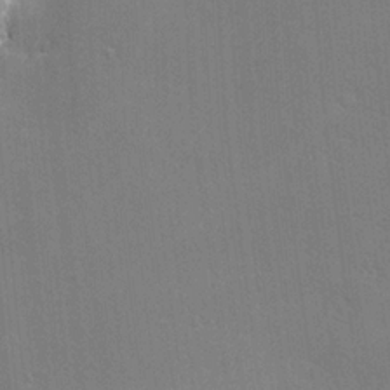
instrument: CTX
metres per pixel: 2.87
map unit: Nhu
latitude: 0.0633
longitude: -78.0255
